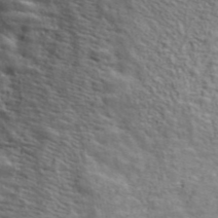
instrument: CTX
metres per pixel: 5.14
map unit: ANa
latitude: 47.5749
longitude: -82.9702
